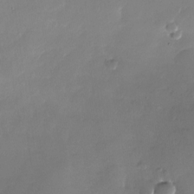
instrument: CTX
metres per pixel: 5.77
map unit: Nhu
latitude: -27.2753
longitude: -61.1592
